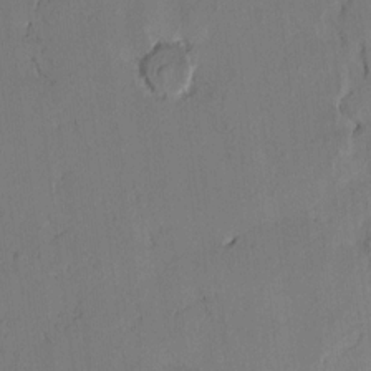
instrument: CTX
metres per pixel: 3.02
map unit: lAvf
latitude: 8.1578
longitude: 166.1795
